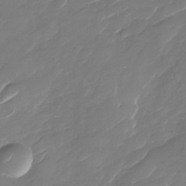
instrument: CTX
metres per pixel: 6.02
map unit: Nhu
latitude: -29.6533
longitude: -72.1578
